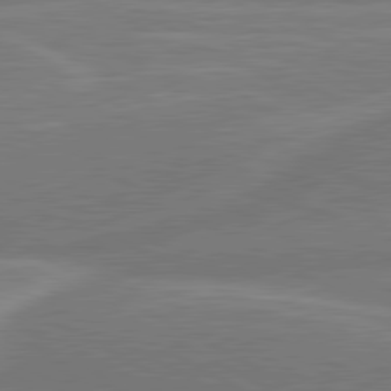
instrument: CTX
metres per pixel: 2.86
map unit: lApd
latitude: 80.5546
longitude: 128.5007
